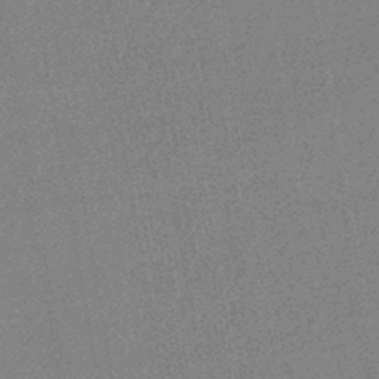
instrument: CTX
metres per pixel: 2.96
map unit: HNhu
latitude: -43.1242
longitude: 99.0864
